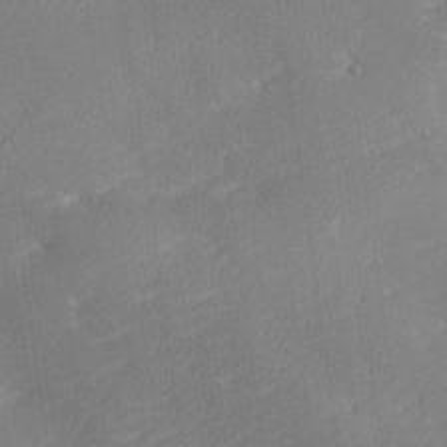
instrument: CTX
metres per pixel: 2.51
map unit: lHvf
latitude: 26.3089
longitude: 141.3321
